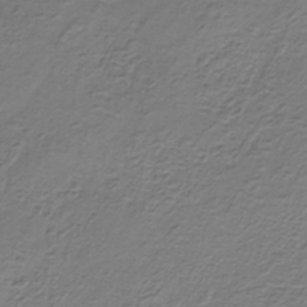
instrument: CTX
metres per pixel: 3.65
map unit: HNb
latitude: -32.9353
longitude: 58.0283
